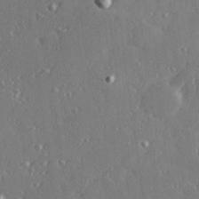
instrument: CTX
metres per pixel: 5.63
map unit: Hve
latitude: 27.9339
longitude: -92.2522
